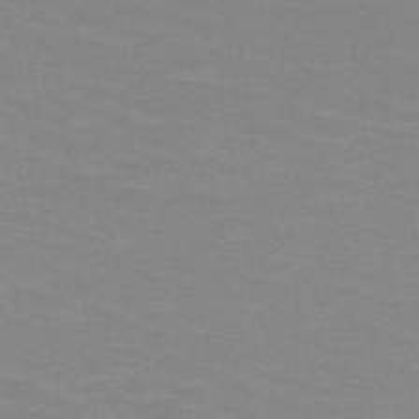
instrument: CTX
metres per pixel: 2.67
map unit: HNb
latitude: -48.1606
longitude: -48.5924
